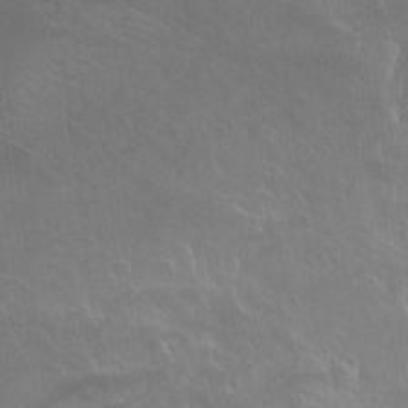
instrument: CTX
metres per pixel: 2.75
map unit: Ht
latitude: -8.2550
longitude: -38.6679
